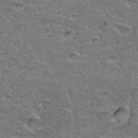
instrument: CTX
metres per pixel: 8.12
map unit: Hto
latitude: 35.2726
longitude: -46.7247
